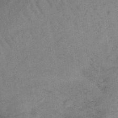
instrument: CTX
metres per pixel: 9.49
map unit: HNb
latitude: -32.4251
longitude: 62.6140
